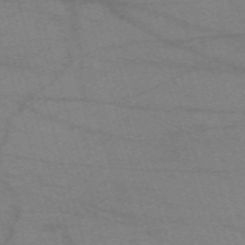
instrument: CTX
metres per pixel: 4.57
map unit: eHh
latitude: -61.2754
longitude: 54.2362
